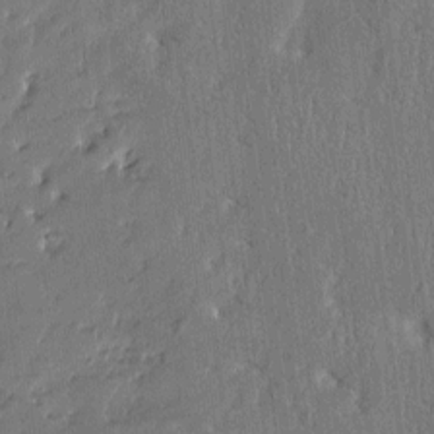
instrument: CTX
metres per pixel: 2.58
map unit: Htu
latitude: -4.5951
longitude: 175.9178
